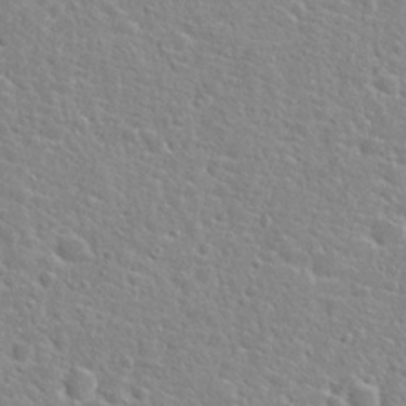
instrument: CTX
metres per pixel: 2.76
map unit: Hto
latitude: 25.2348
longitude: -48.1389
